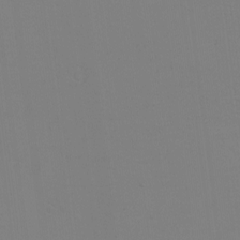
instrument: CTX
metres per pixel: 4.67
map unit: eHh
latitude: -6.1417
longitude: -82.9891
